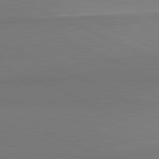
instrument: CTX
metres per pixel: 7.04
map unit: lApd
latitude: 81.8583
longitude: 151.3132
